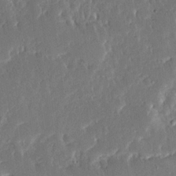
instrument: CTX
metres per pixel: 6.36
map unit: Ave
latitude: 15.3293
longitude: -139.0647
